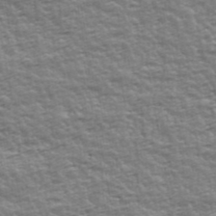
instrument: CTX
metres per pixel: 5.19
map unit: Ave
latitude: 42.7813
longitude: -112.4412
